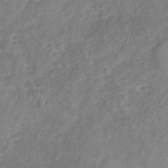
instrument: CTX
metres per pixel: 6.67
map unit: Nhu
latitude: -31.4454
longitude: -60.5545
